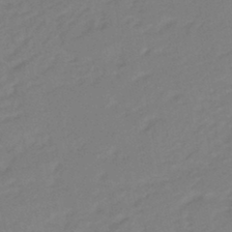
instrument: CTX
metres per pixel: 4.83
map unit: eHb
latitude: -46.5762
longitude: 88.7085
